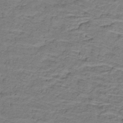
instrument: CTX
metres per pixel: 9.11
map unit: lHb
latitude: -32.6519
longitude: 65.5399
